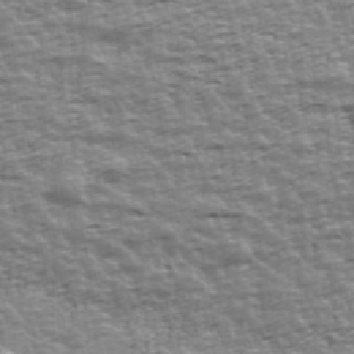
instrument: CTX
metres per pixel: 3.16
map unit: Ave
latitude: 42.1956
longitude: -113.0080
